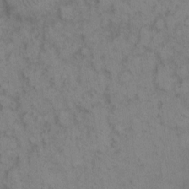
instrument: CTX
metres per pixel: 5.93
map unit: eHh
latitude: 9.4238
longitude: -63.2726
